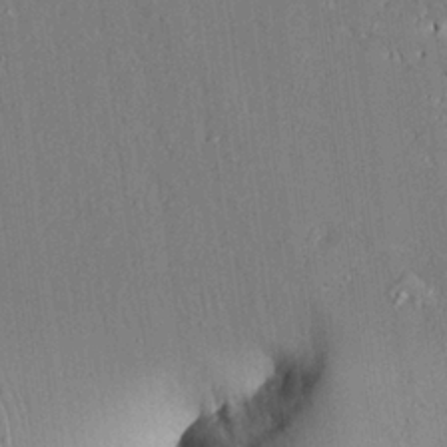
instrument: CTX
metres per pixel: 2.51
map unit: Aa
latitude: 24.2333
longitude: -132.5168
